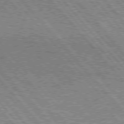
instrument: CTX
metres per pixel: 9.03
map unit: Hpe
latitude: 75.9717
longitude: -126.1200
